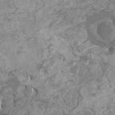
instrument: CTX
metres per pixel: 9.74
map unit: HNhu
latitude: 2.2900
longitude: -1.9717
